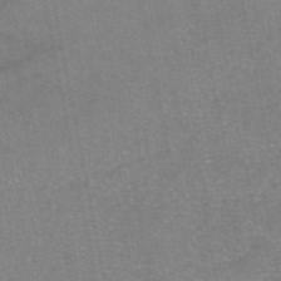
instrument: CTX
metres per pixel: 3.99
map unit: eAb
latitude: 48.1200
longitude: 103.7100
